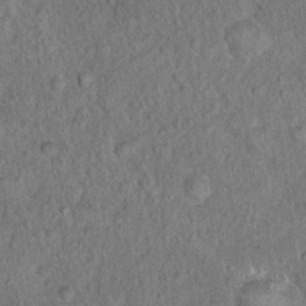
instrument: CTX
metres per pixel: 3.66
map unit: Hto
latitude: 15.9906
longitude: -40.8946
